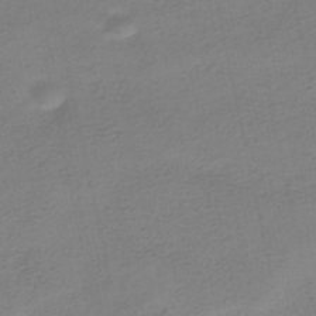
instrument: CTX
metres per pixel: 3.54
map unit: HNhu
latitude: -40.0094
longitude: 102.8408
